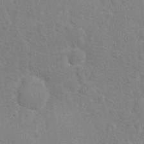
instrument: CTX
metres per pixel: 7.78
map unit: Hto
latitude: 13.5560
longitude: -37.9717
